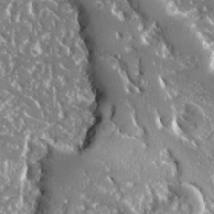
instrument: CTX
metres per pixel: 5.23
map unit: Ave
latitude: 16.4601
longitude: -130.1767
